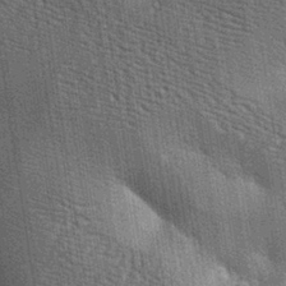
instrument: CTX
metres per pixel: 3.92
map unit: lAa
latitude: -7.6911
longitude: -124.4979
